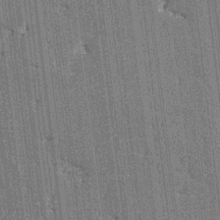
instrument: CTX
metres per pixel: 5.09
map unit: HNhu
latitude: 5.8016
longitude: -5.8016
